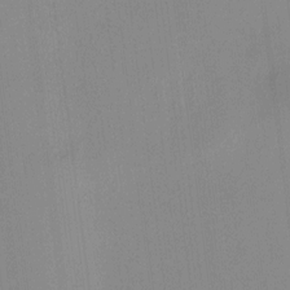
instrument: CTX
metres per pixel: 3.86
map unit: HNhu
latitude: 8.3467
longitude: 13.1998
